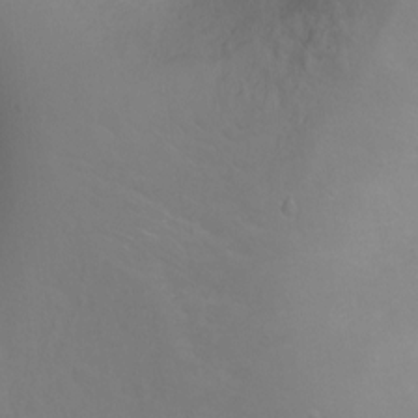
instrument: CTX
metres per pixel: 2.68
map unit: Ht
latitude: -1.3321
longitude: -33.6505
